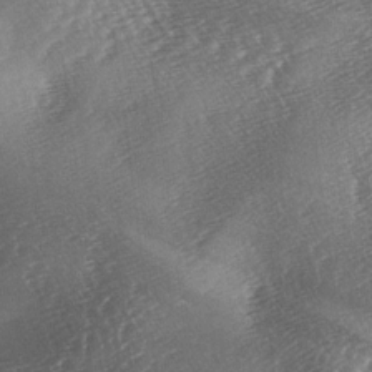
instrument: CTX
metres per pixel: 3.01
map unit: lAa
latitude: -3.8422
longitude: -126.5735
